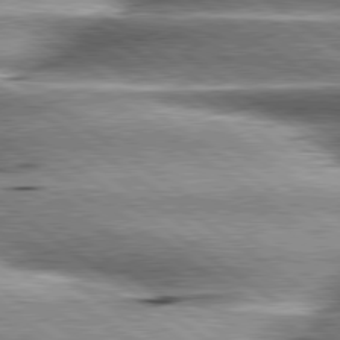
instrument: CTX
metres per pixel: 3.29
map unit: lApd
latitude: 80.1578
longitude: -140.6301
